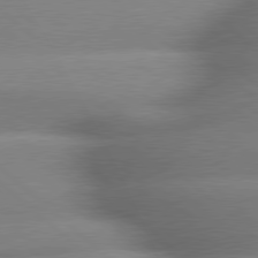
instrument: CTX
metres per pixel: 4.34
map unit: lApd
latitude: 79.4616
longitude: -163.0837
